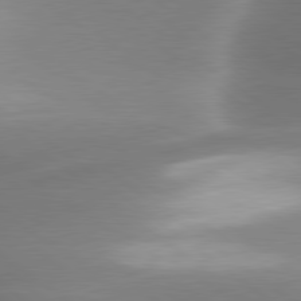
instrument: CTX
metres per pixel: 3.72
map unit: lApd
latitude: 79.9339
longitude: -118.1766
